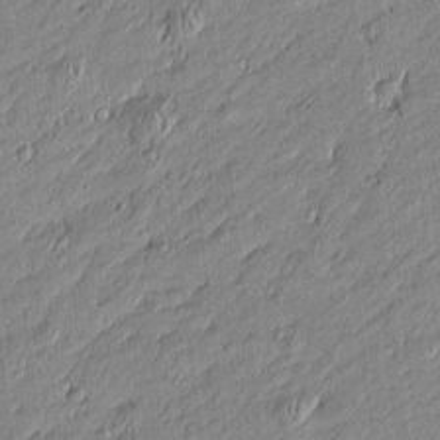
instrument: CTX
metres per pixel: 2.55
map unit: Htu
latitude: -5.8611
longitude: 176.7652
